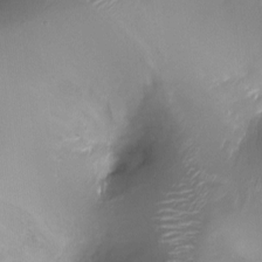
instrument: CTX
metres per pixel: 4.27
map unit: Ht
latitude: -16.4818
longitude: -42.9325
